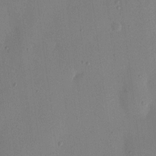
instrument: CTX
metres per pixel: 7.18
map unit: Nhu
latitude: 16.7057
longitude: -79.0270
